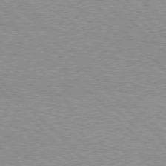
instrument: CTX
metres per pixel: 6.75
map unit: Hpe
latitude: 76.9891
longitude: -153.1026
